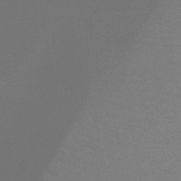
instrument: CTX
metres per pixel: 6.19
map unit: HNb
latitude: -48.7086
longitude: -49.8205
